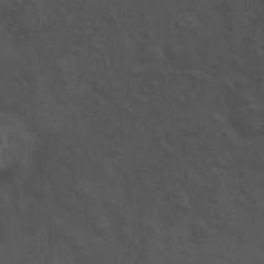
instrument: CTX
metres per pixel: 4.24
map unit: Hto
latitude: 18.7624
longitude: -54.0822
